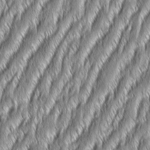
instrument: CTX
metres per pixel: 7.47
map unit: Aa
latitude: 7.7450
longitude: -131.3671
